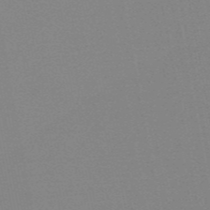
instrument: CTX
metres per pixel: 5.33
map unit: HNb
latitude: -54.3684
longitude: -39.3293
